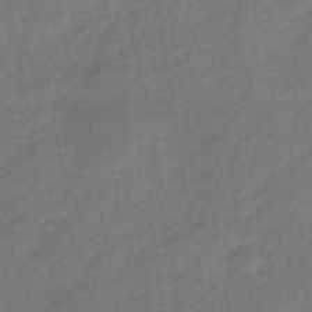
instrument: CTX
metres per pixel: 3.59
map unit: eHb
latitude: -43.5210
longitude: 85.9178
